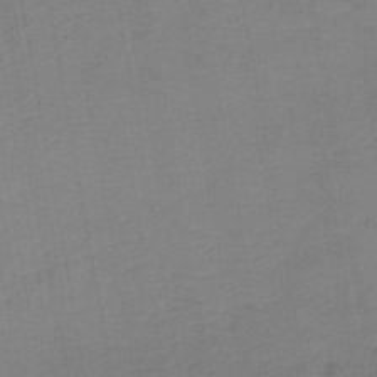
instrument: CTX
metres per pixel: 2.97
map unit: HNb
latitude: -45.6155
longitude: 52.1227
